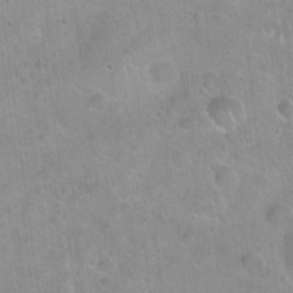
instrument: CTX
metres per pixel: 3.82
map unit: Hto
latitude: 21.6127
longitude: -52.7246
